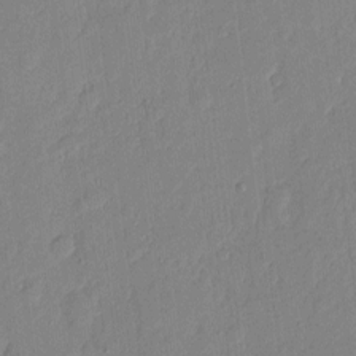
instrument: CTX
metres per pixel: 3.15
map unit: eHh
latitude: 5.8772
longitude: -72.6113
